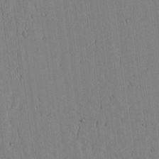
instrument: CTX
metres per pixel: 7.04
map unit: lHvf
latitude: 17.4993
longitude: -112.8569
